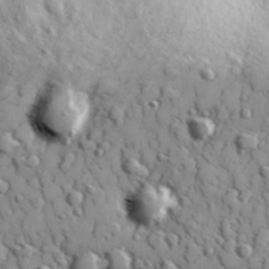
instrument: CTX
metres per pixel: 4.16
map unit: Hve
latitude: 24.7624
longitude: 146.7652
